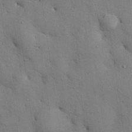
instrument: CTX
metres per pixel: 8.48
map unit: eHh
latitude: 28.2522
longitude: -74.8191
